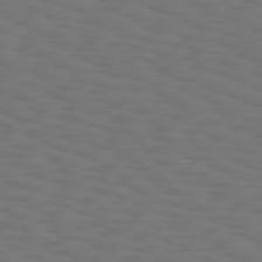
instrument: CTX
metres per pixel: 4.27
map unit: Hpe
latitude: 75.4615
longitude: -132.6679
